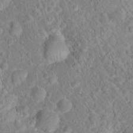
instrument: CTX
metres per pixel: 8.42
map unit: Hto
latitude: 16.5735
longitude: -41.3670
